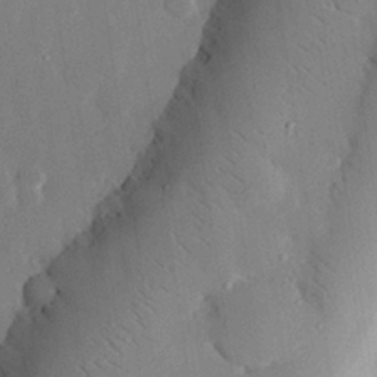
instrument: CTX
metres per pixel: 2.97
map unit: eHh
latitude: 28.4601
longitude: -79.8961
